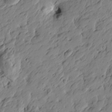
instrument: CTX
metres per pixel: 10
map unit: Htu
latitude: -3.1998
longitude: -179.0459
